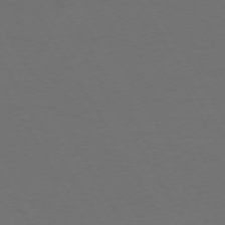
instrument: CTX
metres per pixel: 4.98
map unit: Ap
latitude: -75.1054
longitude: -68.8758
